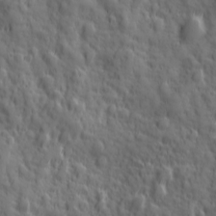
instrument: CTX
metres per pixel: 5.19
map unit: Ave
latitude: 19.4237
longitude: -132.6868
